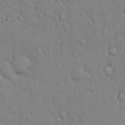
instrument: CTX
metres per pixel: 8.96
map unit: eHh
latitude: 19.1781
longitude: -61.3859
